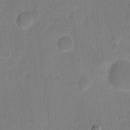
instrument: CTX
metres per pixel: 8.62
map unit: eHh
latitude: 11.3104
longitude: -66.7435
